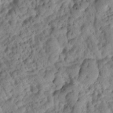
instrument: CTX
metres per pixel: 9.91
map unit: Htu
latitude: 1.4237
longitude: 175.5588
